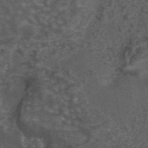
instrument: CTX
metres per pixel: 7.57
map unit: eAb
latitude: 43.8772
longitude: 106.6141
